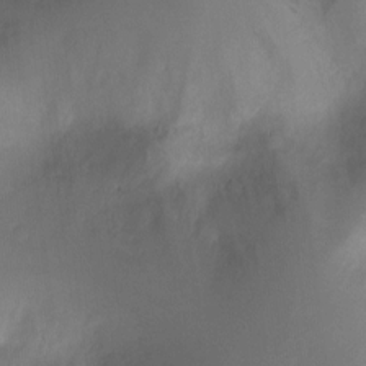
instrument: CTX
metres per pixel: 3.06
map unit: Ht
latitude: -8.5196
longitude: -28.7813
